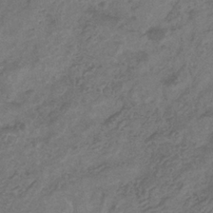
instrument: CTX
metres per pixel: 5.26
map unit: eHb
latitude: -34.8408
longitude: 80.4251
